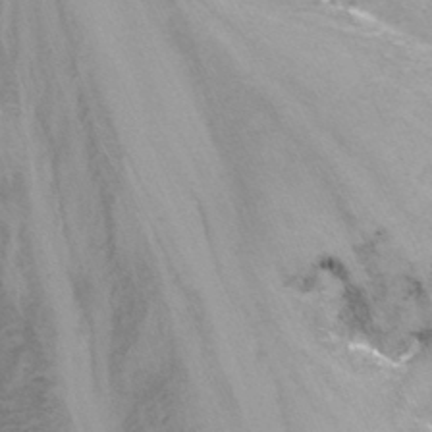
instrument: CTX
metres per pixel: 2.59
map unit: Nhu
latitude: -12.7652
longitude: -73.7828
